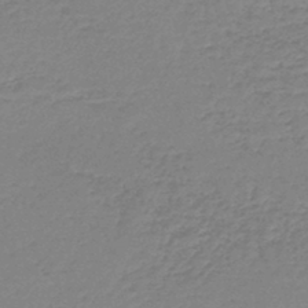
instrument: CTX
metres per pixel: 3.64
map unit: lHb
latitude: -44.9920
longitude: 63.0486
